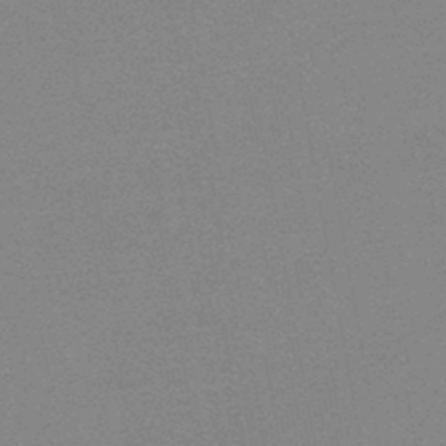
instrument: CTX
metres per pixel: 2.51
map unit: HNb
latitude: -44.6707
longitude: -40.1955
